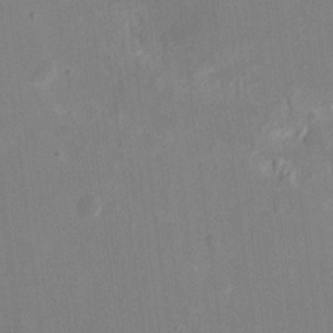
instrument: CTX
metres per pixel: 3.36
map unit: eHh
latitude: 10.3467
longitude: -69.0837
